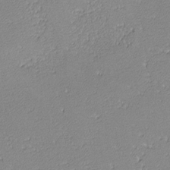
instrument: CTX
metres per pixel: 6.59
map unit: lHvf
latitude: -12.5952
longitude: -103.6505
